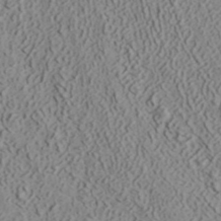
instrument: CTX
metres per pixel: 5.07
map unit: ANa
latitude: 41.6504
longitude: 30.0850
